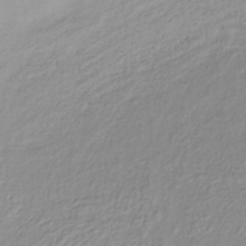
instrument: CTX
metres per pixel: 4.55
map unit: lHb
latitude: -34.1606
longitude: 64.0850
